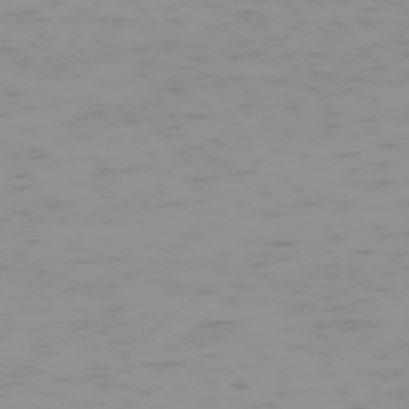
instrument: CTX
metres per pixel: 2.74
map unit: Hpe
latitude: -74.2362
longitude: 7.5777
